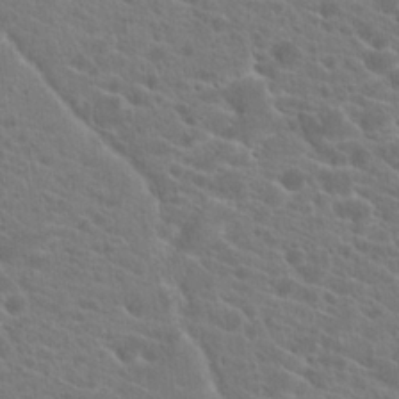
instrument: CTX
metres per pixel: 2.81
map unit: Hto
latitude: 22.1767
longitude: -39.6505
